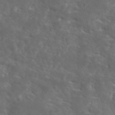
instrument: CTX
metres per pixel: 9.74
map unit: eAb
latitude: 45.7638
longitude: 125.2376
